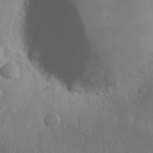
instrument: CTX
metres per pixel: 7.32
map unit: Nhu
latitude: 29.3481
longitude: -55.4993
